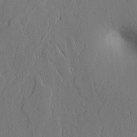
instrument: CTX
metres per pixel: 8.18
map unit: Aa
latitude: 9.9339
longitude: -129.8772
